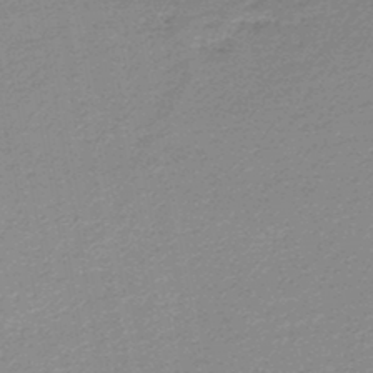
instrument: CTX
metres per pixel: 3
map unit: lHb
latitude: -45.9745
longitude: 57.7855
